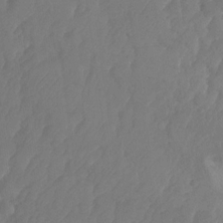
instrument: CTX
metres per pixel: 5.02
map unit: HNhu
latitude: -24.6518
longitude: 50.0283
